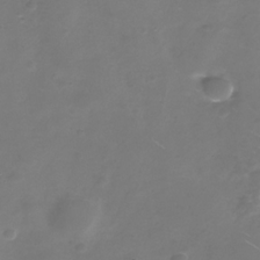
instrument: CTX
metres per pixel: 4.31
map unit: Nhe
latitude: -32.8786
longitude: -88.1956
